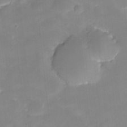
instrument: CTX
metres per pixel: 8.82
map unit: HNhu
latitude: -23.4644
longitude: 50.0850
